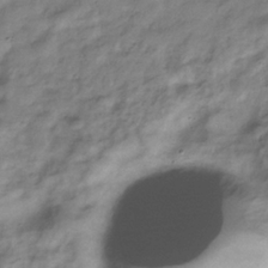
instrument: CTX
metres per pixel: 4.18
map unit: Hve
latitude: -32.9353
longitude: 89.3132
